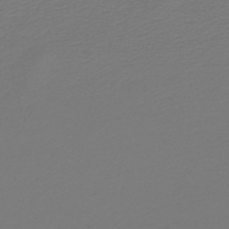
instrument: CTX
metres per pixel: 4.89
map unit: lHb
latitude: -45.2943
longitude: 61.5021
